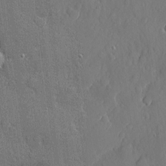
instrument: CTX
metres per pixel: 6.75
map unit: eHh
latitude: 5.2915
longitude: -75.2915
